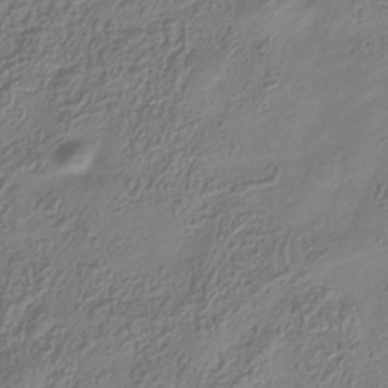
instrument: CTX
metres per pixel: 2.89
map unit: Hve
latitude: -34.5007
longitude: 89.0675
